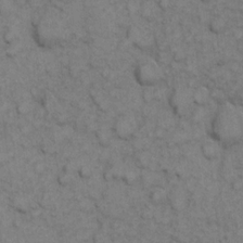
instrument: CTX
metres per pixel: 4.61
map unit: eHh
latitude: 7.5938
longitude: -64.9703
